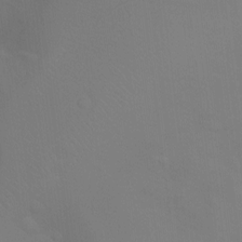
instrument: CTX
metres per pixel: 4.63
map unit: Ht
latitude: -8.8975
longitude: -24.1199
